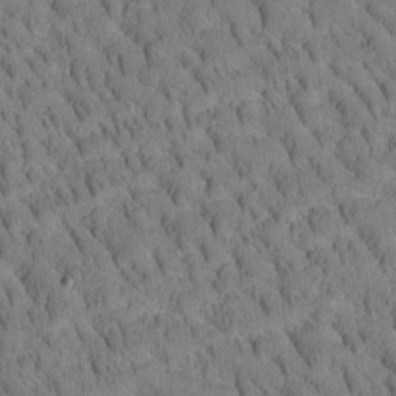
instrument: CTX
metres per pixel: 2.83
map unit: Htu
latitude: -3.8044
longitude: 172.5762
